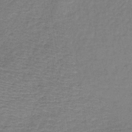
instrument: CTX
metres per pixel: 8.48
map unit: lHb
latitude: -35.1620
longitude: 66.2928
